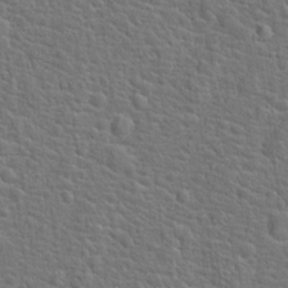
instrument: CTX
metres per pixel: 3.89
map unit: Hto
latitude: 18.9702
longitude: -43.2537
